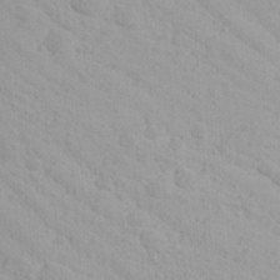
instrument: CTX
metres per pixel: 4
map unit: Ave
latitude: 21.6127
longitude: -137.9150
